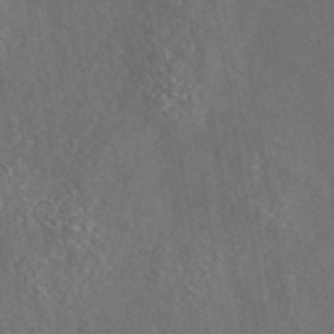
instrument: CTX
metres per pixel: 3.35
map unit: eAb
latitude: 43.5938
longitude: 116.8407
